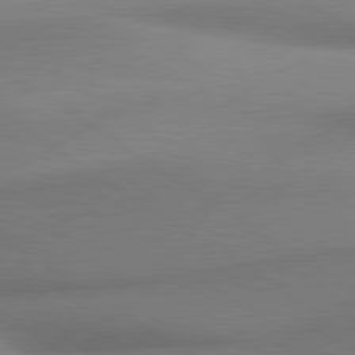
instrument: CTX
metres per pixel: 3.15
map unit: lApd
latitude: 80.1200
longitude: 176.0661
